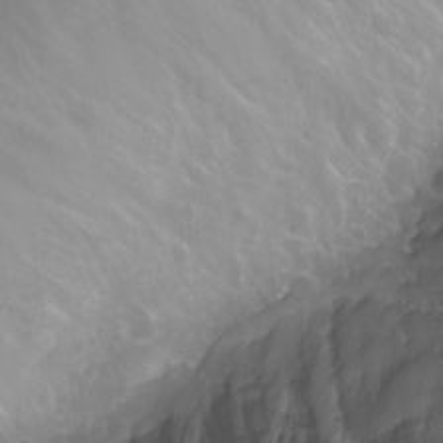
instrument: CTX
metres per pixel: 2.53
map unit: Nhu
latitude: -8.0094
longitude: -85.2726
